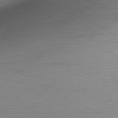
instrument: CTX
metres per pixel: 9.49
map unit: Ap
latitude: -76.5763
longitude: -75.6883
